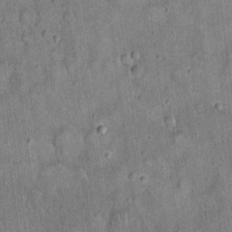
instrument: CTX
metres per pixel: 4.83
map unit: eHh
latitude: 19.2726
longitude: -60.8758
